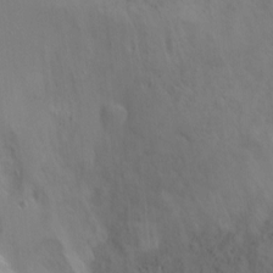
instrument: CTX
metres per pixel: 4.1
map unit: Ht
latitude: -0.5763
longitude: -33.8772
